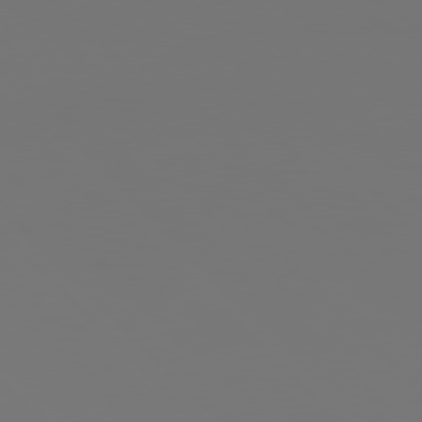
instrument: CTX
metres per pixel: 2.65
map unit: Hpe
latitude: 76.7624
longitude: -164.4034
